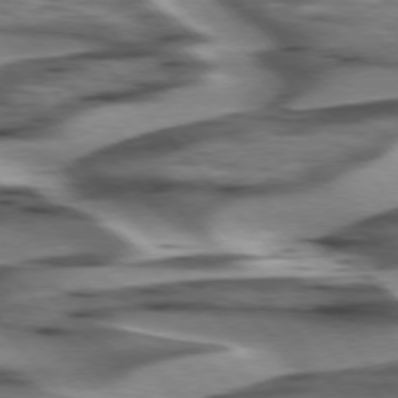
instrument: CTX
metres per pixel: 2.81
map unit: lApd
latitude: 75.7261
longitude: -59.3104
